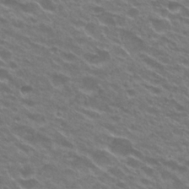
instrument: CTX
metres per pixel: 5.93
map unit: Hto
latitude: 24.2144
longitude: -37.0648
